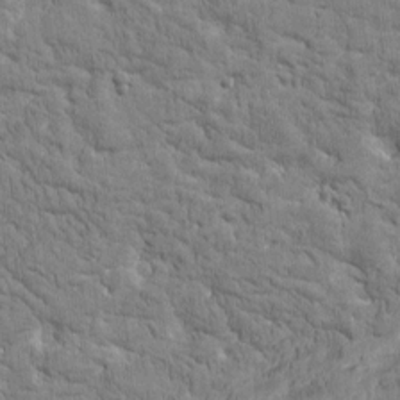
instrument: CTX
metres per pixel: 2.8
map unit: Htu
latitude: -3.5588
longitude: 175.3131
